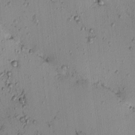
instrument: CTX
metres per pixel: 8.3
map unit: eHh
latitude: -0.9542
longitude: 19.2187
